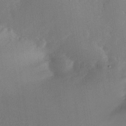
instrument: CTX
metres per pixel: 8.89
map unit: Nhe
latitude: -31.4076
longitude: -117.4238
